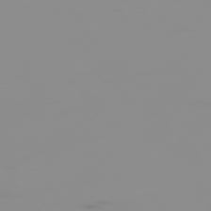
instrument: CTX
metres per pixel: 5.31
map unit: Hpe
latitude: -75.8423
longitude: -10.6869
